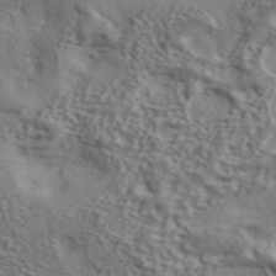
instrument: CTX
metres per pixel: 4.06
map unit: ANa
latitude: 43.8961
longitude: 48.1606
